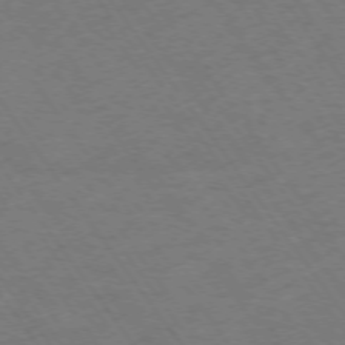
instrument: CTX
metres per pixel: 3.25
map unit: Ap
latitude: -75.1432
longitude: -70.5735
